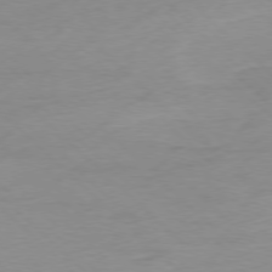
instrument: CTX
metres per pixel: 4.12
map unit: Ap
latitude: -77.8800
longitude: -70.8380
